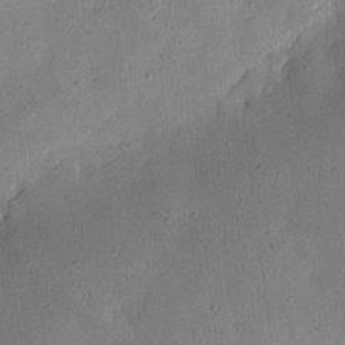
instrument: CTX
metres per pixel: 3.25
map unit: eHh
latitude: 7.0836
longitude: -71.6316
